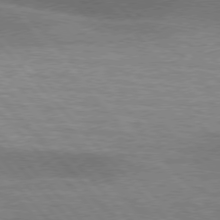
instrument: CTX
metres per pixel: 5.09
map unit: lApd
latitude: 76.2144
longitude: -62.7058
